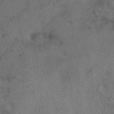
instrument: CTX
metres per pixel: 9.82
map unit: eHh
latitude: 21.2348
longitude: -60.6679
